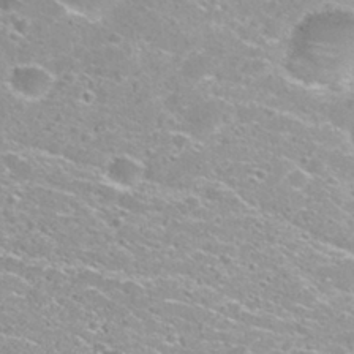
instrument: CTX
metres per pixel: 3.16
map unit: Nhu
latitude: 30.3657
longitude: -49.4804
